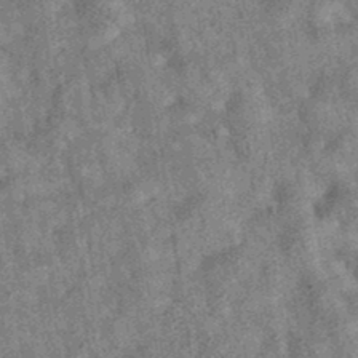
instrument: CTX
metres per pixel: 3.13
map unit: eAb
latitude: 35.8583
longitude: 115.0675
